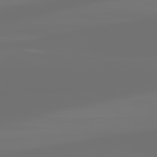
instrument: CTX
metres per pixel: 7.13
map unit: lApd
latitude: 82.1577
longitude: -160.0822
